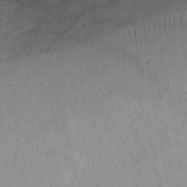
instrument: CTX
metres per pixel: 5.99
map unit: Ht
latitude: 0.0822
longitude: -33.1403
